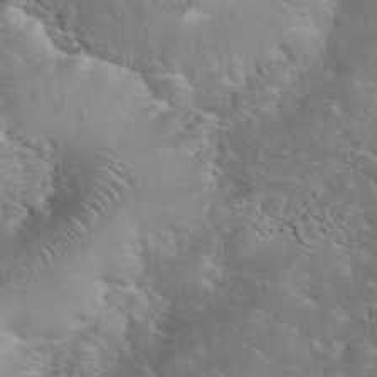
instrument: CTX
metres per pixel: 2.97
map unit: eHh
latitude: 35.8016
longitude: -65.4426
